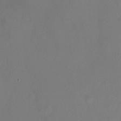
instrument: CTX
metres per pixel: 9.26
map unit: Hto
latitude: -13.5777
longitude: -42.8002
